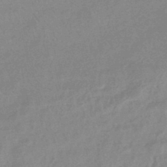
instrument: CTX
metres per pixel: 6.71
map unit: eHb
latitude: -45.7100
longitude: 85.4643
